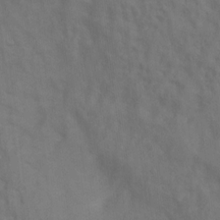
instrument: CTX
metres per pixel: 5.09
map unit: Ht
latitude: 12.3467
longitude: -40.9702
